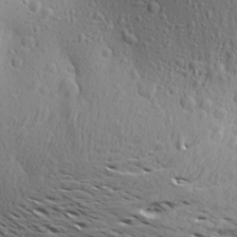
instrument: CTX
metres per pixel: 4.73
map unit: Aa
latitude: 26.5735
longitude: -144.2522
